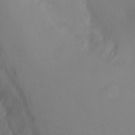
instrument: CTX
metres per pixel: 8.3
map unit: Ht
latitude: -3.9556
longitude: -28.2522
